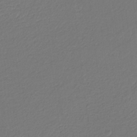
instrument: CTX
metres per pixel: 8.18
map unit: eHb
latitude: -30.4062
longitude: 68.2928
